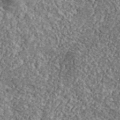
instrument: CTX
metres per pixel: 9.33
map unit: lHvf
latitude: 38.7624
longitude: -87.9528
